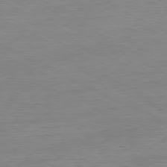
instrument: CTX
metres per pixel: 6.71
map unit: Ap
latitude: -81.0865
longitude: -95.3293
